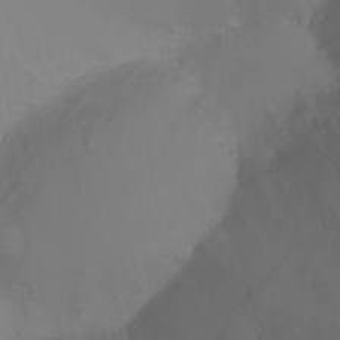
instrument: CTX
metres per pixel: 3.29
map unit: Ht
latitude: -4.8219
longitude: -26.8569
